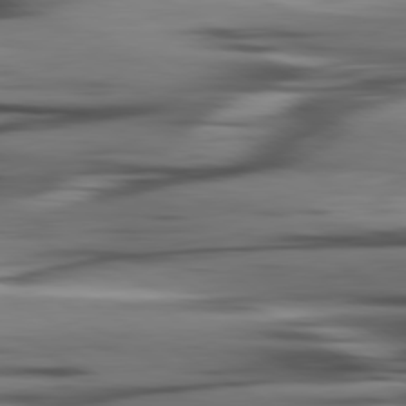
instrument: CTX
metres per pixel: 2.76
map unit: lApd
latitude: 80.2522
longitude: -121.8395
